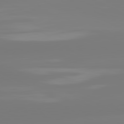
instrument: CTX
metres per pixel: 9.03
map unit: lApd
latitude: 81.1403
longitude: -156.9891
